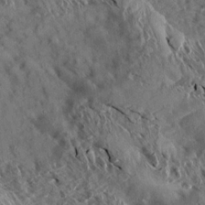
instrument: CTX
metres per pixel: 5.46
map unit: Aa
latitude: 13.8017
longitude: -143.6883
